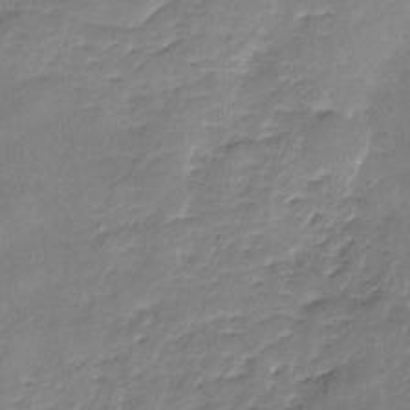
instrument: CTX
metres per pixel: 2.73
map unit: Nhu
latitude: -17.2754
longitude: -57.4237
